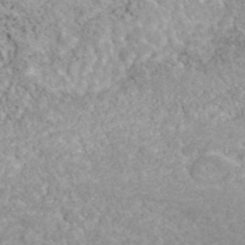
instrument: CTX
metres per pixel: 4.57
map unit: ANa
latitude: 40.3089
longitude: 21.3131
